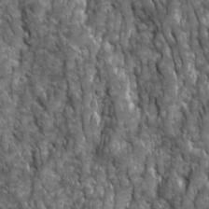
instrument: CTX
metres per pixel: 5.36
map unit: Ave
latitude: 16.2523
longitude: -132.8569
